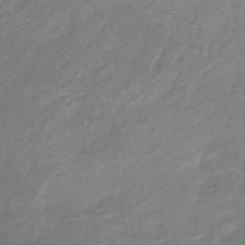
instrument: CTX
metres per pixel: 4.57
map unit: lHb
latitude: -37.6721
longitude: 73.6344
